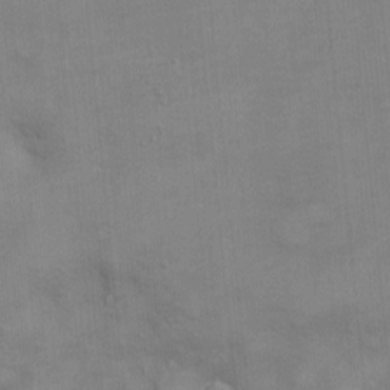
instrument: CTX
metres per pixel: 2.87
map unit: Ht
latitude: -4.1416
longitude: -14.7247
